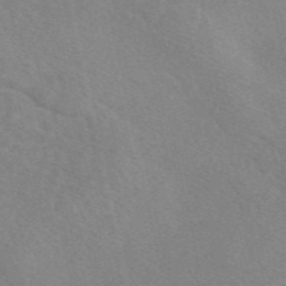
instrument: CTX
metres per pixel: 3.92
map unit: eAb
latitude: 49.5938
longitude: 117.9178
